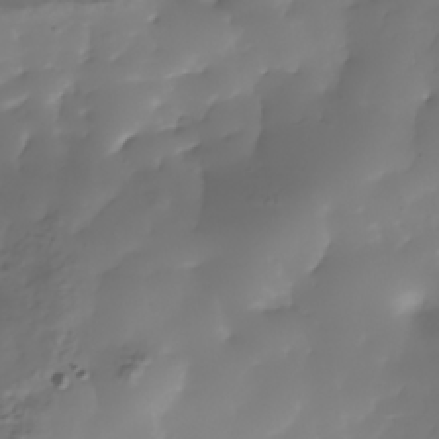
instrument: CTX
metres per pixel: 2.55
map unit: Nhe
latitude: -34.5763
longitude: -144.6490
